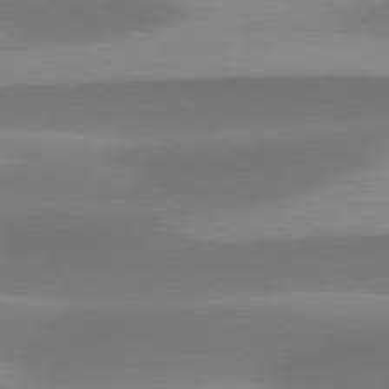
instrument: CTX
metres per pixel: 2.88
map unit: lApd
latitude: 79.7261
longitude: -94.7247
